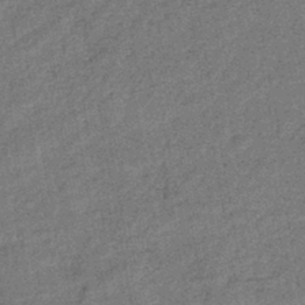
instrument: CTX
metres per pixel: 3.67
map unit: eHb
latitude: -42.9163
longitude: 82.6707
